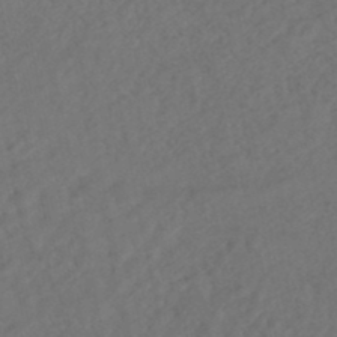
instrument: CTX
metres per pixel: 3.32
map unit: HNhu
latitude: -48.1228
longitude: 98.0094
